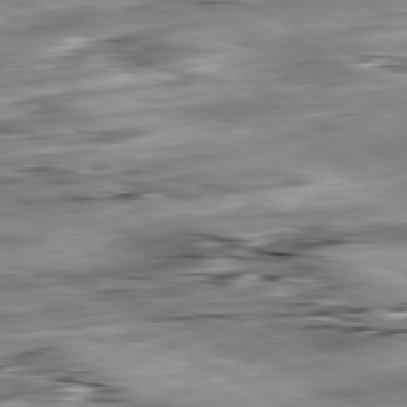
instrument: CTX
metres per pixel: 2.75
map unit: Ap
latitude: -81.5210
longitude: -87.3481
